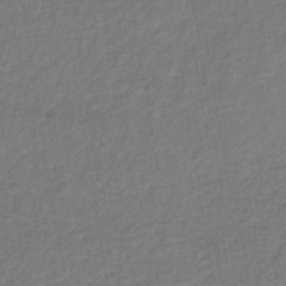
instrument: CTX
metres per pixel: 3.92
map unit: HNb
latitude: -34.2739
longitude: 62.3117
